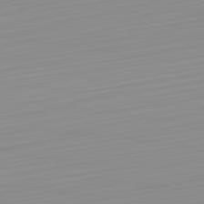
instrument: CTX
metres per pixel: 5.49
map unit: Hpe
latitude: -82.4440
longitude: 17.3321
